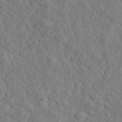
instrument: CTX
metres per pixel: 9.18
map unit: eHh
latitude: 34.7057
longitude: -78.3090
